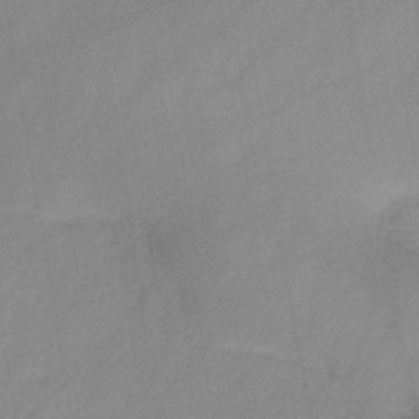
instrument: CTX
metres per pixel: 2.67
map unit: HNb
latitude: -45.6533
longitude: -38.8758
